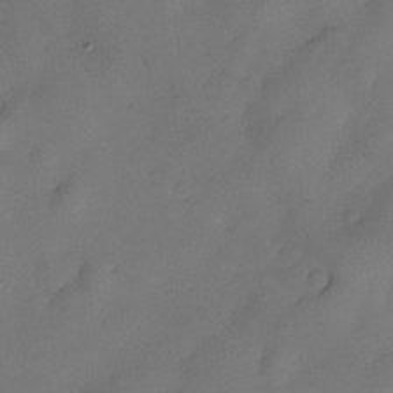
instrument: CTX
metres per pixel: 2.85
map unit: eHh
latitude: -23.7100
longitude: 15.3510
